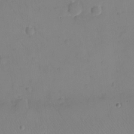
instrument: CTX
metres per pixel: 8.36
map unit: eHh
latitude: -9.0486
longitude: -67.3292
